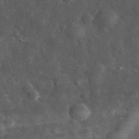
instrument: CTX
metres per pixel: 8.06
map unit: eHh
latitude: 31.5749
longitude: -71.1403
